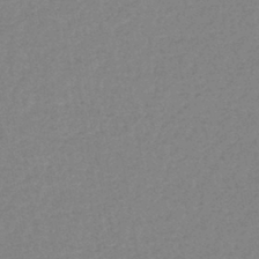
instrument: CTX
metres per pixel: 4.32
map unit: eHb
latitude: -40.8597
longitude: 80.6330
